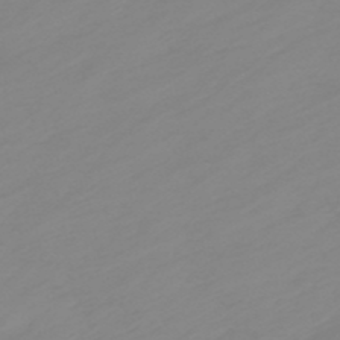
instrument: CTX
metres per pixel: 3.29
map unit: eHb
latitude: -49.0865
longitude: 84.4817
